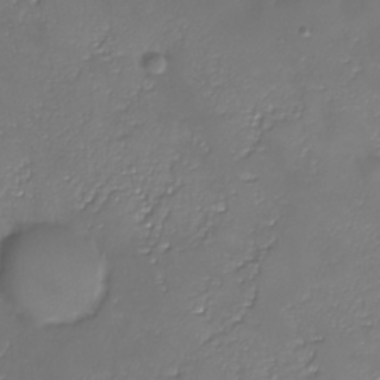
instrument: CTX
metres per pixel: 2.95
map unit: Nhu
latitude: -26.5762
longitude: -58.1578
